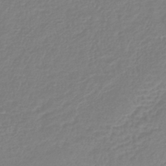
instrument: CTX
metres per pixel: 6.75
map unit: lHb
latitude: -42.6329
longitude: 75.6155
